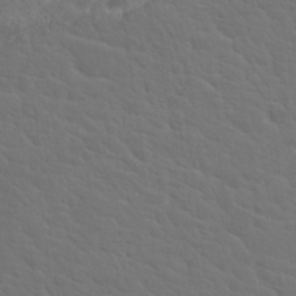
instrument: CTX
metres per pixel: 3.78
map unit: Hto
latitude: 18.9324
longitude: -33.9339
